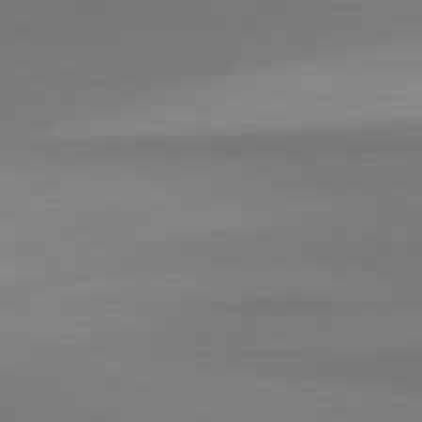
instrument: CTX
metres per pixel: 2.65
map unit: lApd
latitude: 81.2537
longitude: 157.1809
